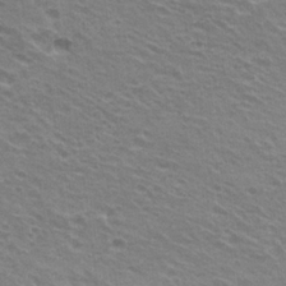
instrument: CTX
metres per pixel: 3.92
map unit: Hto
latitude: 23.6505
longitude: -31.1404
